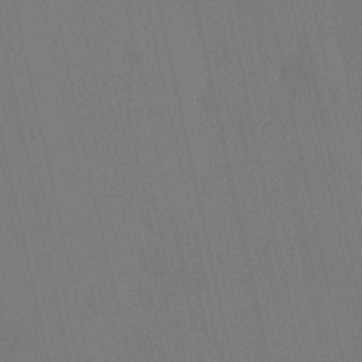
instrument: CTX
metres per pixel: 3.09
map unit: HNhu
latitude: 6.8758
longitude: 4.5762
